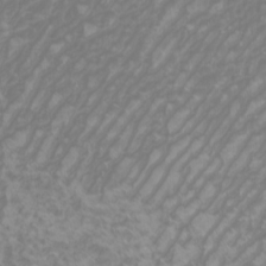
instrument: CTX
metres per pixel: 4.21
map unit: Htu
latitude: -5.8800
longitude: -74.5168
